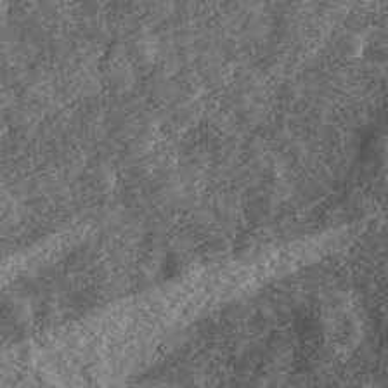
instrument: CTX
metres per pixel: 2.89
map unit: eHh
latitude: 35.3292
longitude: -78.7813
